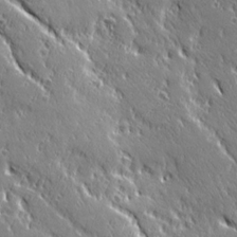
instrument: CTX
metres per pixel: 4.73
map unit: Ave
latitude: 20.8002
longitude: -135.9339
